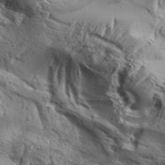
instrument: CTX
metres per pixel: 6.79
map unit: Aa
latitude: 34.4223
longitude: -135.2726
